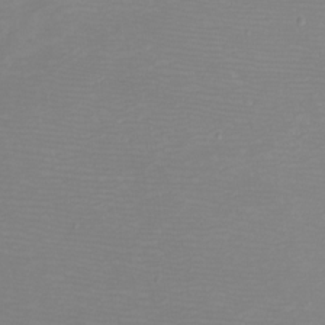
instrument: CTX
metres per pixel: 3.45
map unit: eHh
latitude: -6.3306
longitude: -79.4427
